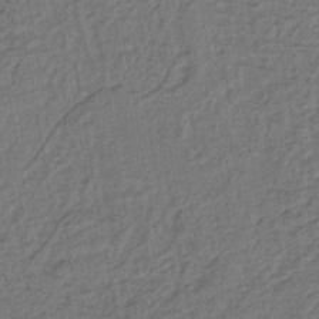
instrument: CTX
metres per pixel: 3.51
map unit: lHb
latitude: -42.7841
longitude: 61.1053
